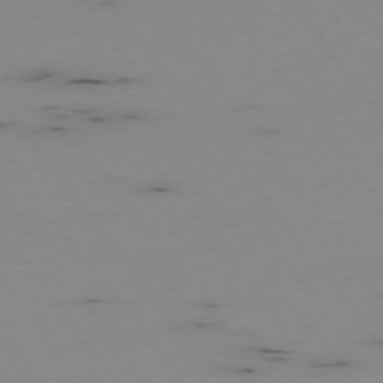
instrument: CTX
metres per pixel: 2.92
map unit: Hpe
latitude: -74.5763
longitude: 3.2564
